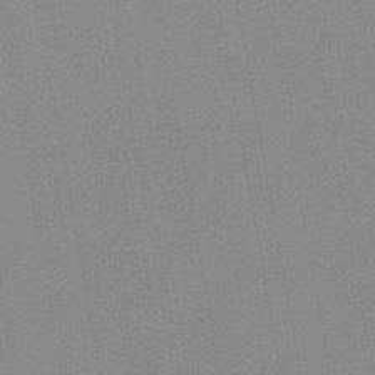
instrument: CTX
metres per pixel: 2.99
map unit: lHb
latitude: -45.7667
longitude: 69.4265
